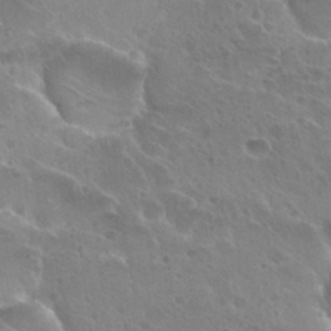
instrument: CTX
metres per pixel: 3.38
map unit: Hto
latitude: 27.6505
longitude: -40.1010
